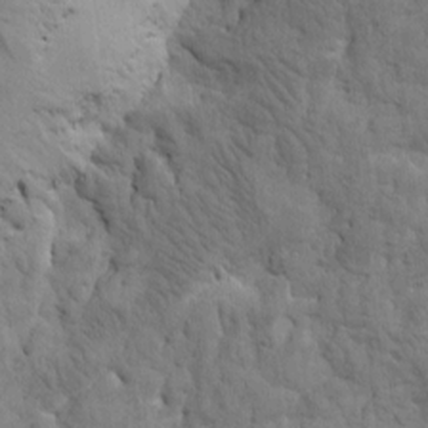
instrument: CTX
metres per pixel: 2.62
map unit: Htu
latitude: -1.7478
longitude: 179.8611
